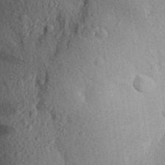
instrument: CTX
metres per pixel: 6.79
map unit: Aa
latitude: 28.4223
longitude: -148.3089
